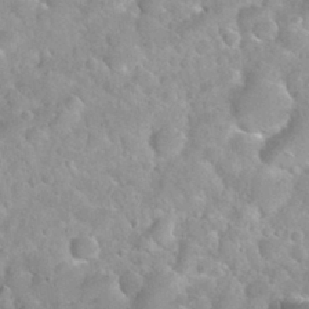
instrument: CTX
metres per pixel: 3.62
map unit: Nhu
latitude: 29.9528
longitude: -53.8584
